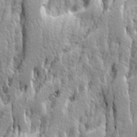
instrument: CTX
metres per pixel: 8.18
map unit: Ave
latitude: 14.5924
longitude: -134.4790
